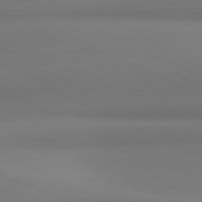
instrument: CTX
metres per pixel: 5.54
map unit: lApd
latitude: 81.2915
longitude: 145.0487
